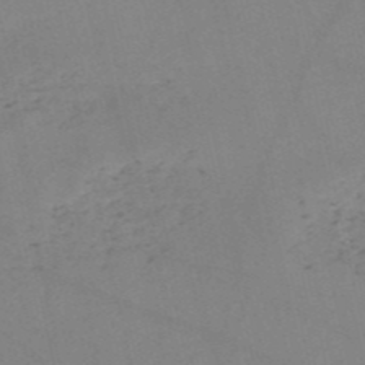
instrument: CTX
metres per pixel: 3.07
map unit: HNb
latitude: -53.0675
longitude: -42.2334
